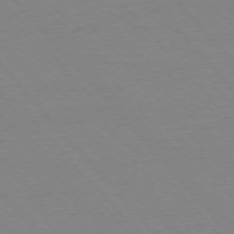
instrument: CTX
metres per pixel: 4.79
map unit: Ap
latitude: -76.3117
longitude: -86.5357
